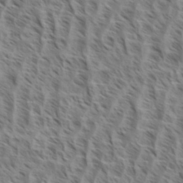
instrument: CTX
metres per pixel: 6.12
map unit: eHh
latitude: 34.8569
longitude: -138.8758
